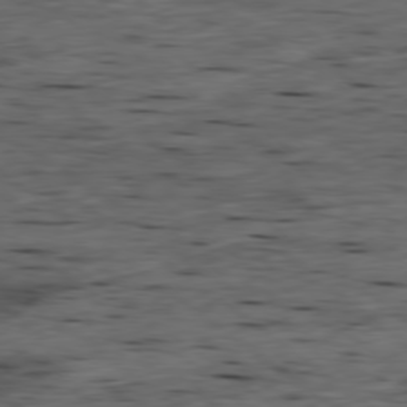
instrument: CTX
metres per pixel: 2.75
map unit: Ap
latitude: -79.1242
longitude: -90.5735
